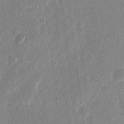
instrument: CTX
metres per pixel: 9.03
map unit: eHh
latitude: 11.1781
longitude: -70.2144
